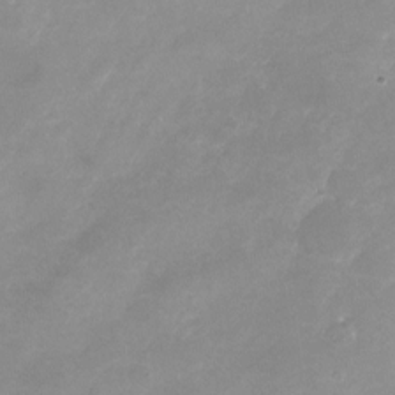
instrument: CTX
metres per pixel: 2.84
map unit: Nhu
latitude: -24.1417
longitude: -70.0255
